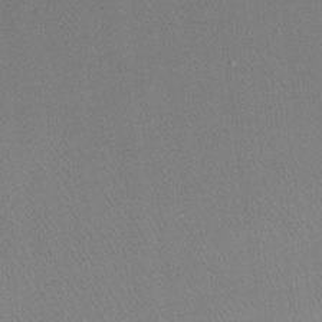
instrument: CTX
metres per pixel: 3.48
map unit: Ht
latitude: -15.1809
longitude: -53.7828
